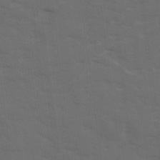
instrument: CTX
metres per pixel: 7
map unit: Ave
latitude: 18.6679
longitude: -130.6869
